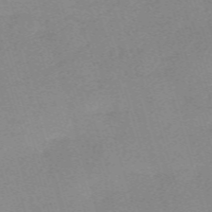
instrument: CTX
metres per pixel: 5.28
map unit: eHh
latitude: -62.1794
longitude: 54.2551
